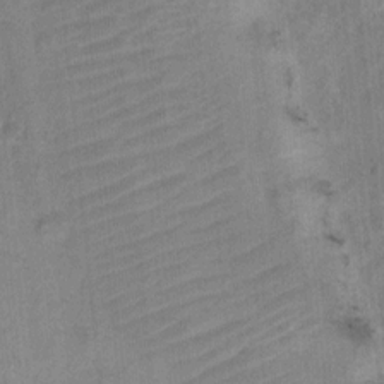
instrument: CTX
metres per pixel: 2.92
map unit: Nhu
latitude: 3.4237
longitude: -17.8016
